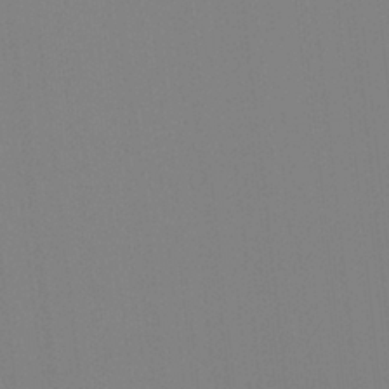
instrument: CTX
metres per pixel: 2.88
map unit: Hto
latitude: -8.3495
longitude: -48.3089
